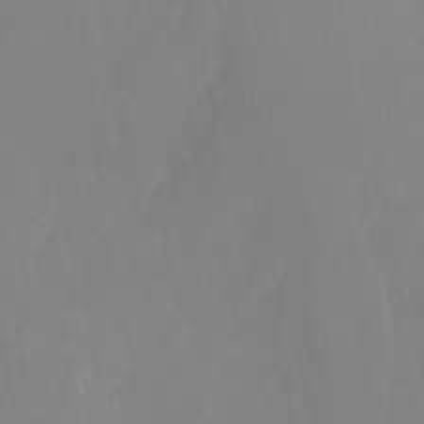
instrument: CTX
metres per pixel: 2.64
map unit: Ht
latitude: -15.1998
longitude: -55.4237
